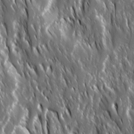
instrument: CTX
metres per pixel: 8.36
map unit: Ave
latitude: 15.2915
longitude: -133.4426
